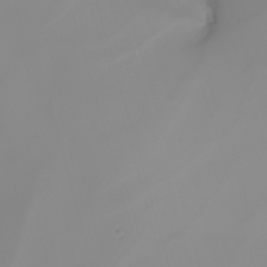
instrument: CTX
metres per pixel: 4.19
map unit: Nhu
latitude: -5.7288
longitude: -92.2900
